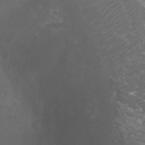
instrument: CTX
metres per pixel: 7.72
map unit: Ht
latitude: -0.9353
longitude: -18.1200
